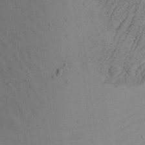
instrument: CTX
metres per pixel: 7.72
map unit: Aa
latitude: 27.5560
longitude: -131.2348
